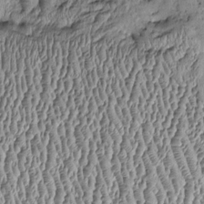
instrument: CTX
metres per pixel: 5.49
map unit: Htu
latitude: -6.2361
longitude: 156.8408
